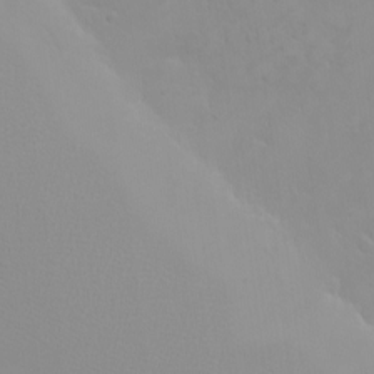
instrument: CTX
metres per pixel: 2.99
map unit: eHh
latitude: -8.5952
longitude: -69.2915
